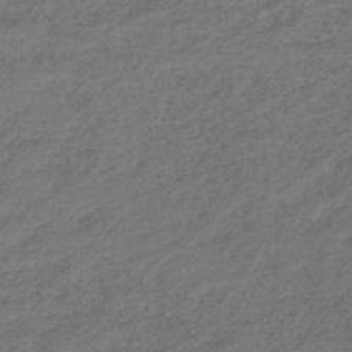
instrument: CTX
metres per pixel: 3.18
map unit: lHb
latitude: -43.8989
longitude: 70.7652
